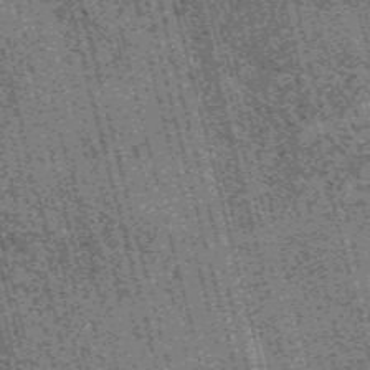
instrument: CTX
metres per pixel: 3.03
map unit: HNb
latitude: -55.8989
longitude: -43.4049
